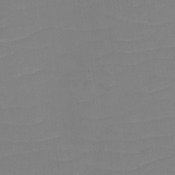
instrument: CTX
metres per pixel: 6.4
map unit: eHh
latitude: -3.9556
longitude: -75.9717
